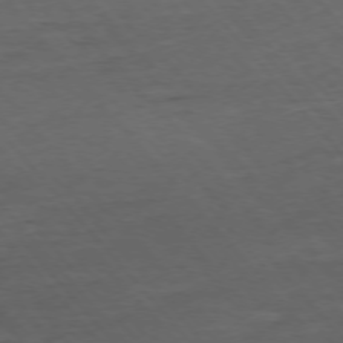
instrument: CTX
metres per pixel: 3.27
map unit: Ap
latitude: -76.0661
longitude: -90.2523
